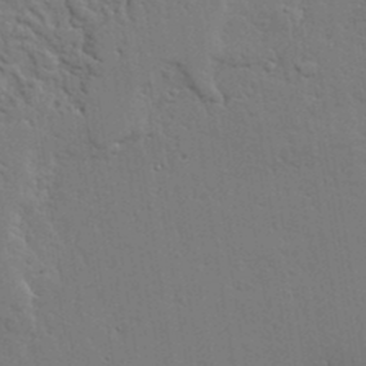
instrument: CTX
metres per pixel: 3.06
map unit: lAvf
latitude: 23.5371
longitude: -110.3845
